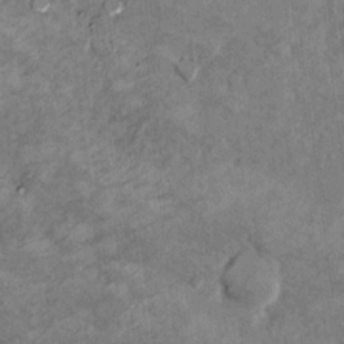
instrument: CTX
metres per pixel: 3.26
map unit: Hto
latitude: 9.9717
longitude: -36.3845
